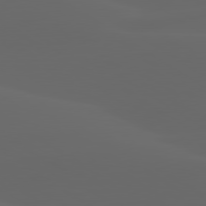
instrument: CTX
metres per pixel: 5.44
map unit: lApd
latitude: 80.0444
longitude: -95.1026
